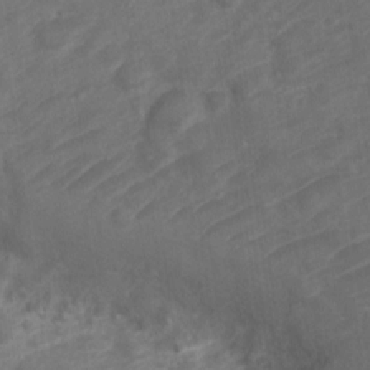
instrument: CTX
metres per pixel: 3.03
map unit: Nve
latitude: -19.8044
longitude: 107.7856
